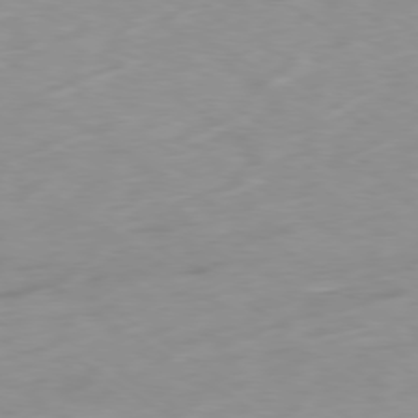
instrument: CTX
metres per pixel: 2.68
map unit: Ap
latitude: -79.4265
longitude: -72.0822
